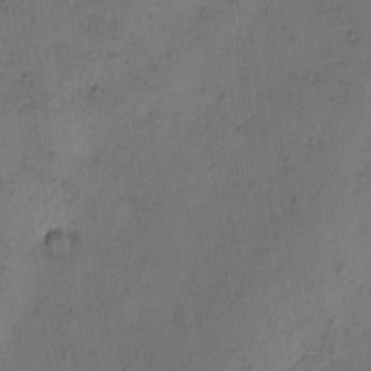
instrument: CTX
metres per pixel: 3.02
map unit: eHh
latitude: -0.0472
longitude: 18.7841
